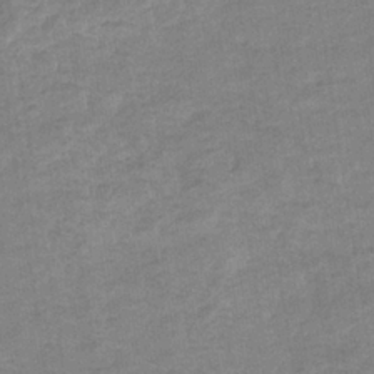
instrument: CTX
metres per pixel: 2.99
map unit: eHb
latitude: -35.7289
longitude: 77.4832
